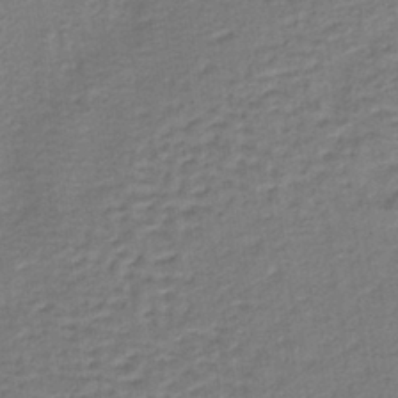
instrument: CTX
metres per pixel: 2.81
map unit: lHb
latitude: -38.3873
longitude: 59.0108
